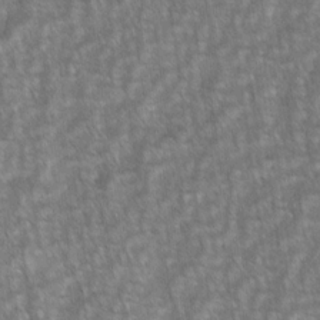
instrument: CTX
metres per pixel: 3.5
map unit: lAvf
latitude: -1.9745
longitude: -113.8205
